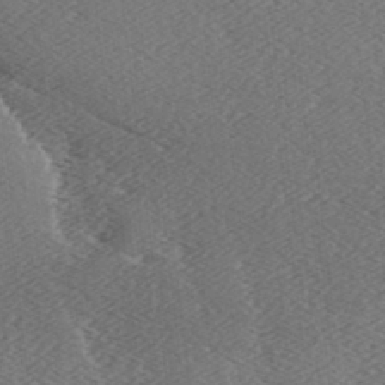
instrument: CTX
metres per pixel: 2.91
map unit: lAa
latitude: -6.7841
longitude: -123.7261
